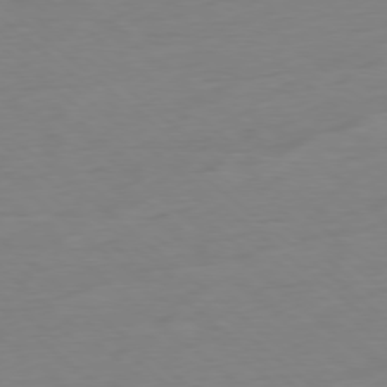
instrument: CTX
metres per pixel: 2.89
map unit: Ap
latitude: -78.5762
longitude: -59.6127
